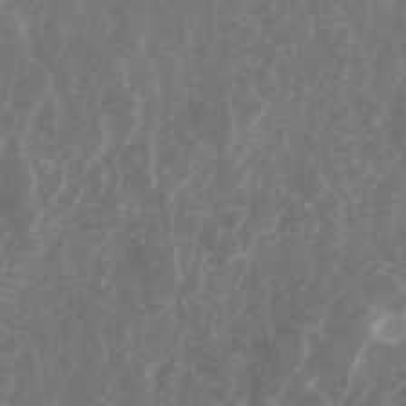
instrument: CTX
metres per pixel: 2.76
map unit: ANa
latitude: 44.6112
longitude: 25.0297
